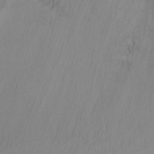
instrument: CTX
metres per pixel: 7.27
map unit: Ht
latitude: -9.8233
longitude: -32.2900
